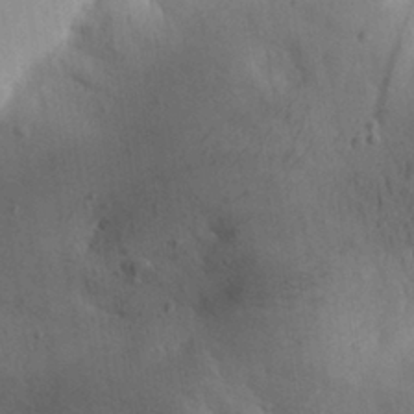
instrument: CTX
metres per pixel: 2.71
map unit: Aa
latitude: 29.4993
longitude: -145.0458
